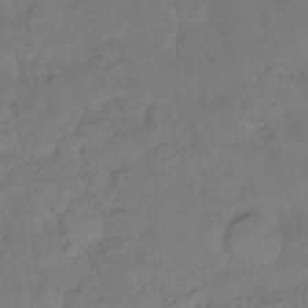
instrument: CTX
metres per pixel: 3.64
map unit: Hto
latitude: -14.1228
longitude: -43.7072
